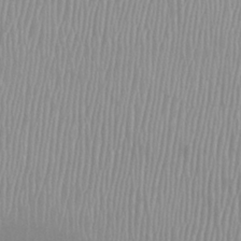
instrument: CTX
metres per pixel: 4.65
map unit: Htu
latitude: -8.4629
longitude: -76.3656
